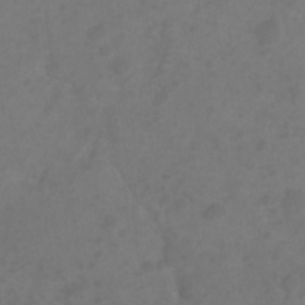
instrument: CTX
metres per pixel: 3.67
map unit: Ht
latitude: 2.2522
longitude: -22.8758
